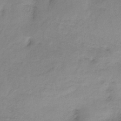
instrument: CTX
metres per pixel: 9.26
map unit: HNb
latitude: -33.1998
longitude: 60.1606
